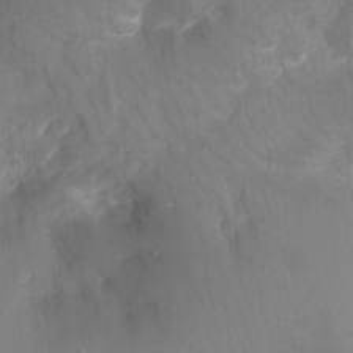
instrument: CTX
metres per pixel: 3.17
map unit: Nhu
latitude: -13.8611
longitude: -56.8191
